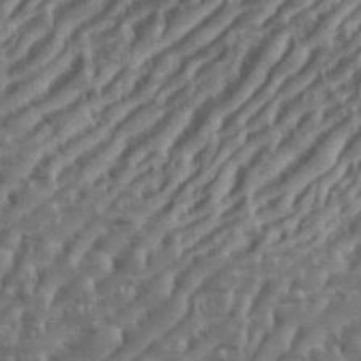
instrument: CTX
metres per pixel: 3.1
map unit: eHh
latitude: 36.2523
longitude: -133.9906
